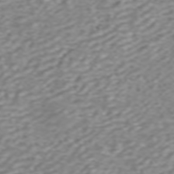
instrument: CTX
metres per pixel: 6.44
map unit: ANa
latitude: 45.9339
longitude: 21.8422
